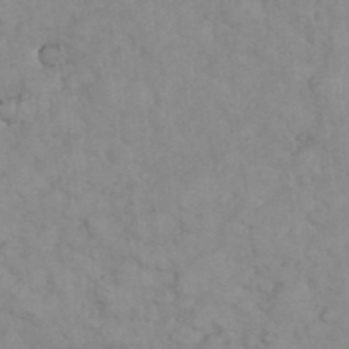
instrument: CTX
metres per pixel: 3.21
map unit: eHh
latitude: 35.6694
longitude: -62.4790
